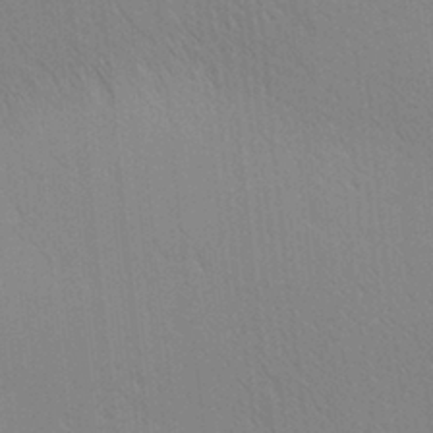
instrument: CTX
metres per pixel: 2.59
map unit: lAa
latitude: 10.5924
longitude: -108.3467
